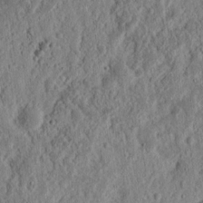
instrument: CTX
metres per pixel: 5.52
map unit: Nhu
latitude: 14.2901
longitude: -74.1011
